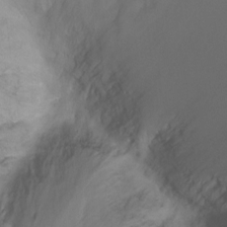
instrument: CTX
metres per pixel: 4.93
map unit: Ht
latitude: -5.0864
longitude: -26.6113
